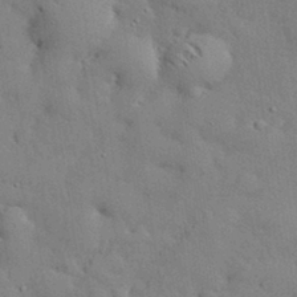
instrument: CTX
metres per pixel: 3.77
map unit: eHh
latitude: 30.3468
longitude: -82.9324
